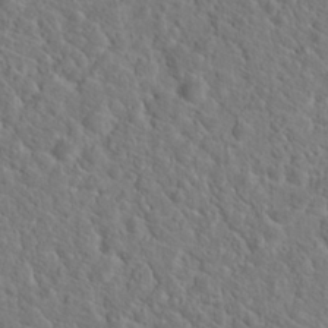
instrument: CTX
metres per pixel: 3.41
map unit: Hto
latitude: 19.4993
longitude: -38.4601
